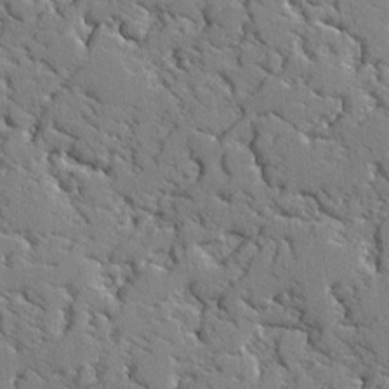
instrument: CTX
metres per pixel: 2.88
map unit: lAvf
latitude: -2.4628
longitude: -108.8569
